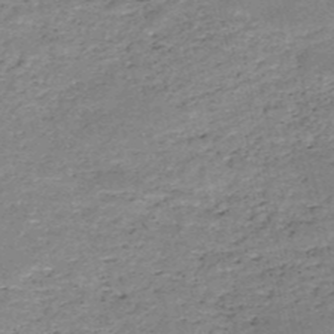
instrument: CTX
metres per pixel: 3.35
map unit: HNb
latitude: -50.5196
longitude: -40.9513
